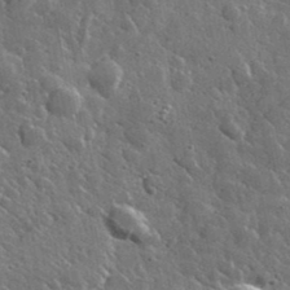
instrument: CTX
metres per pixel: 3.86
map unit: lHvf
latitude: 35.9528
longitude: -88.2334
